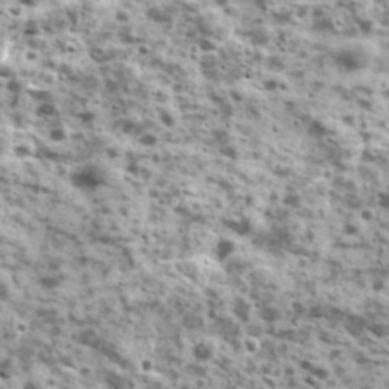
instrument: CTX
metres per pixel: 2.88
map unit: Ave
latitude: 16.8191
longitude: -134.4790
